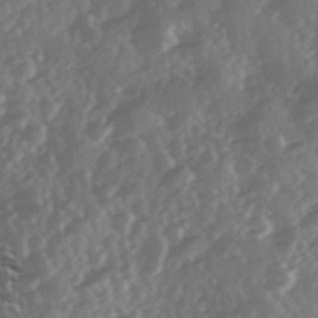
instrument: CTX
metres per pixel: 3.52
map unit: Ave
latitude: 11.4993
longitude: -102.7435
